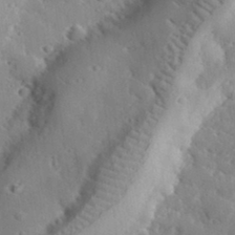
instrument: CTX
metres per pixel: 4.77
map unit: lHvf
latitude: 33.7072
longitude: -82.9513
